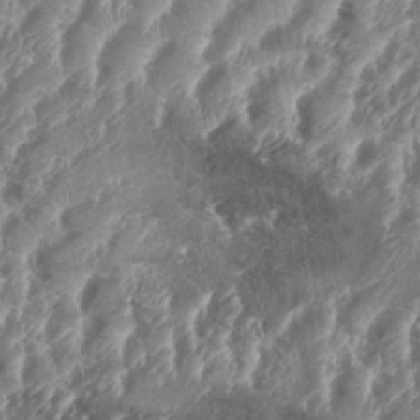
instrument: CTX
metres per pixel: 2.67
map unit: Aa
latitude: 34.8191
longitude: -135.7071
